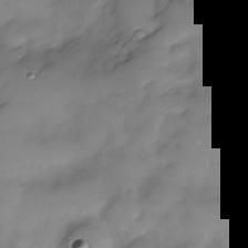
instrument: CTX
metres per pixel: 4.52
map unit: Nve
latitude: -27.1998
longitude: -149.1592
